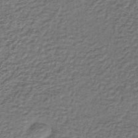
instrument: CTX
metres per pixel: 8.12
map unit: lHb
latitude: -35.4076
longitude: 60.9920
